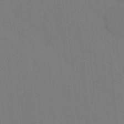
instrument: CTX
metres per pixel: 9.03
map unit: Hto
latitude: -8.4440
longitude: -48.2900
